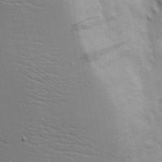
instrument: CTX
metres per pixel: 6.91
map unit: Aa
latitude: 17.7261
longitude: -125.2914
